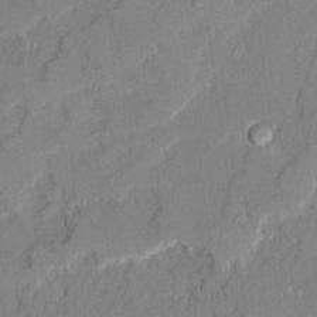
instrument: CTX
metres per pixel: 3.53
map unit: Ave
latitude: 22.1389
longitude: -128.8569
